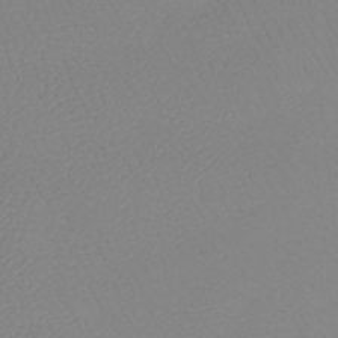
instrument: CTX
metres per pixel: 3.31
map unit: Htu
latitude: -13.1242
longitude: -47.0459
